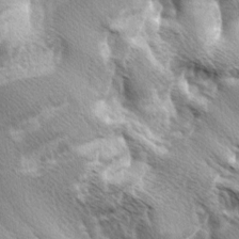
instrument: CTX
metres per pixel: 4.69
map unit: lAa
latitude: -4.1039
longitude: -125.9528
